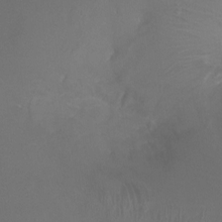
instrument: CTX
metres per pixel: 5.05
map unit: Ht
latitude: -0.7464
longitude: -18.1200
